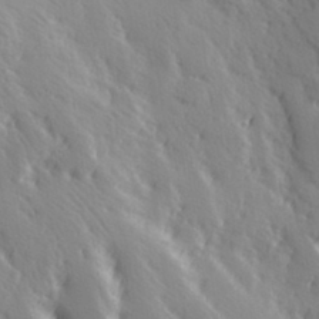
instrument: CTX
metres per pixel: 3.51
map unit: Hve
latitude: 32.9136
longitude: 149.8045
